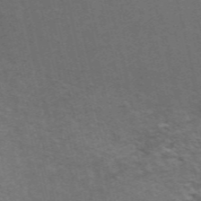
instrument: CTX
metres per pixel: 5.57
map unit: ANa
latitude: 49.5560
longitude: -72.5735
